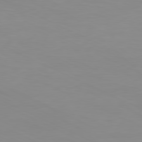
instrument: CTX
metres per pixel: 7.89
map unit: Ap
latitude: -80.3495
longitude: -72.7436
